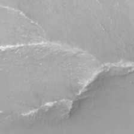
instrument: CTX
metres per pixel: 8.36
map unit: Nhu
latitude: -13.6911
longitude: -66.5356
